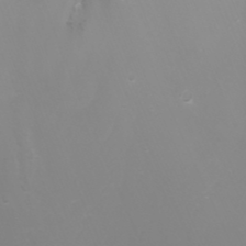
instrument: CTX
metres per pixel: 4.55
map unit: Nhu
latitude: -7.2187
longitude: -80.4034
